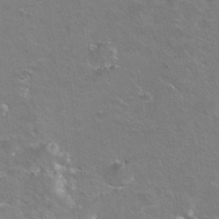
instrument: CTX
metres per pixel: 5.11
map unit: Hto
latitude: 8.0255
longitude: -30.8947
